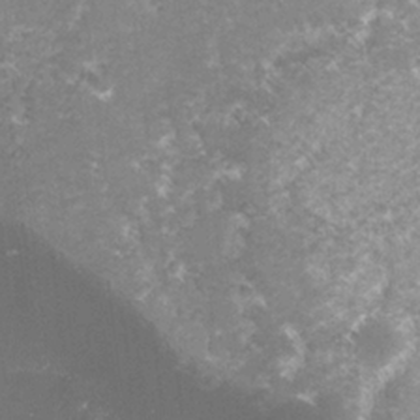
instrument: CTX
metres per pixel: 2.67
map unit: lHvf
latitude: -15.9178
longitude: -100.7435
